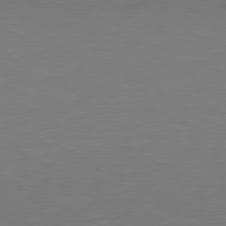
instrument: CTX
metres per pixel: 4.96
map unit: Ap
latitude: -81.3888
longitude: -67.6693
